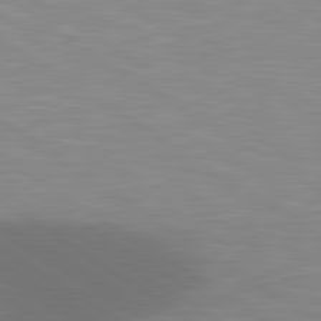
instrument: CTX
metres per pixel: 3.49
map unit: lApd
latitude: 81.0647
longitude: 161.2754
